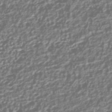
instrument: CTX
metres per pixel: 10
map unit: HNhu
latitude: -43.0108
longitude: 106.4629
